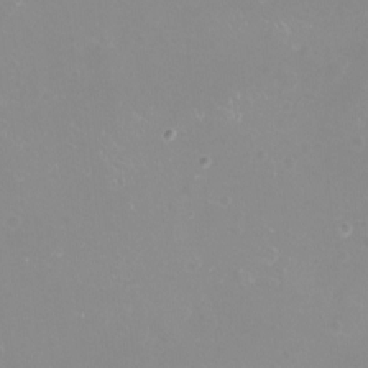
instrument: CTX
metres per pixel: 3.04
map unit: eHh
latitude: -12.0283
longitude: -61.5938
